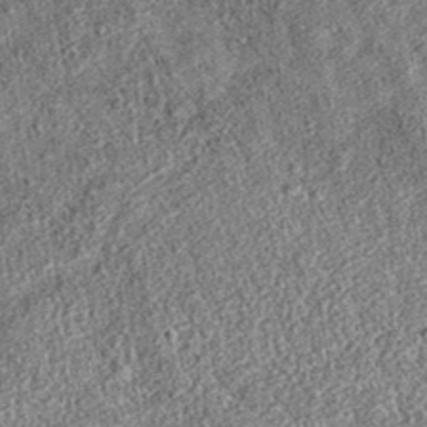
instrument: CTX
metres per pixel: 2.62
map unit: eAb
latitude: 36.1389
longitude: 108.2173
